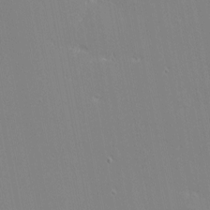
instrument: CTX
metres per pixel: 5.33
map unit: eHh
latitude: -3.2942
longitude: -81.2159
